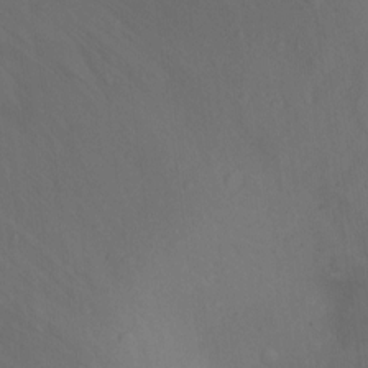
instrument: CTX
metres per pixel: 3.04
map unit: Ht
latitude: -9.5966
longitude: -24.3656
